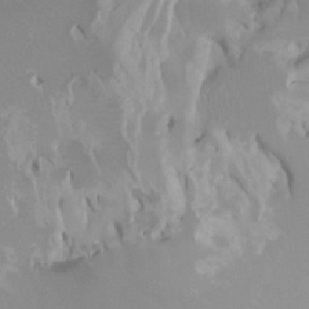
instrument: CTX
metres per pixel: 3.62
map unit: Ht
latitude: -0.3118
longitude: -18.1766
